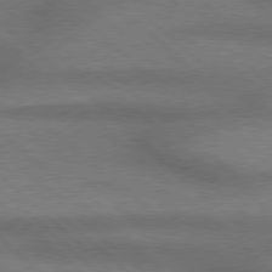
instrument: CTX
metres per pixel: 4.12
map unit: Hpe
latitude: 77.5560
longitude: -157.2348
